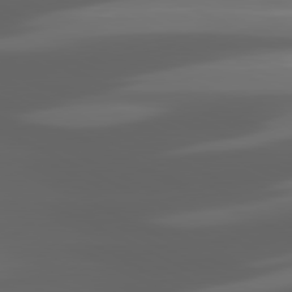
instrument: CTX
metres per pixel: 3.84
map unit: lApd
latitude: 80.8380
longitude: -141.1025
